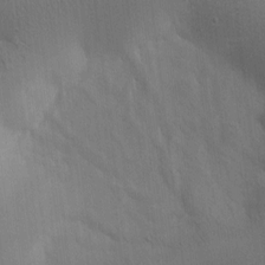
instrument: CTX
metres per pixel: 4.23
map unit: Htu
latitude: -0.1606
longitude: 172.2172
